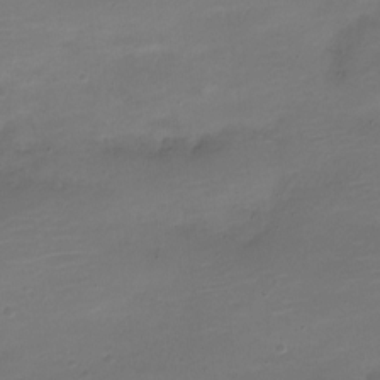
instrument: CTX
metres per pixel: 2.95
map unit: Nve
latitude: -21.4643
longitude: 104.2550
